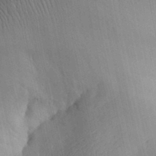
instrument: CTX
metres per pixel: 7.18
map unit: Aa
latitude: 30.2334
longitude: -143.0648
